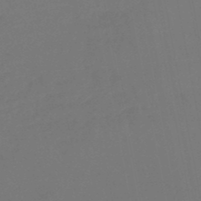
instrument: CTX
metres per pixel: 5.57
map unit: lHb
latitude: -47.6344
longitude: 69.4643
